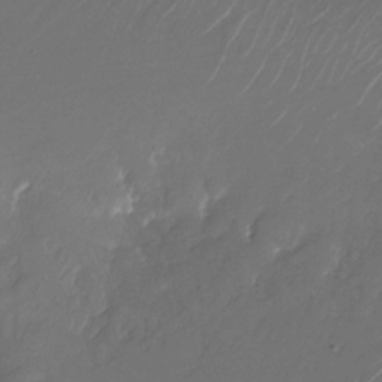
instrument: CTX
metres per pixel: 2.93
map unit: Nhu
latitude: -27.8233
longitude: -72.1200
